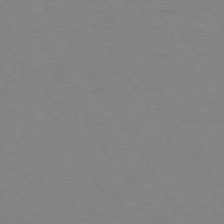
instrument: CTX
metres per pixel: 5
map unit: Ap
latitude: -73.1998
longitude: -71.6694
